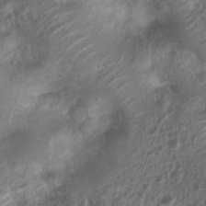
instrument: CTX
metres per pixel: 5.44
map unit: Nhu
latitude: 6.9514
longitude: -21.7260
